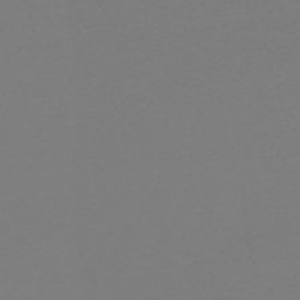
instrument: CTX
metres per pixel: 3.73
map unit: lHb
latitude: -45.8611
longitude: 70.7463
